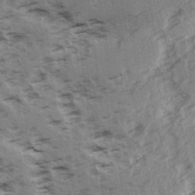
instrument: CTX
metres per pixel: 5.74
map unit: Ave
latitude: 15.0081
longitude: -104.4790
